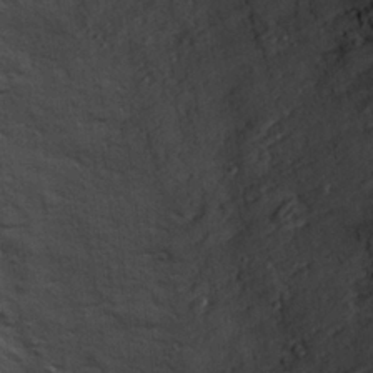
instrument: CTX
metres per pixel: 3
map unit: Hve
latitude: 26.2334
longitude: -93.7827
